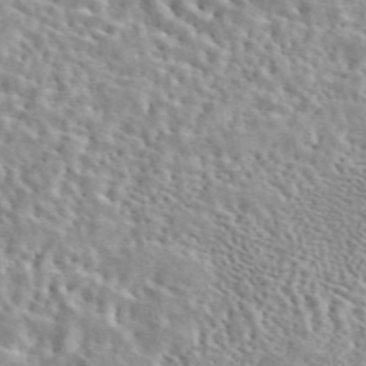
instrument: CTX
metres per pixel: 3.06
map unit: eAb
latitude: 44.1011
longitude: 113.7667
